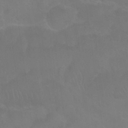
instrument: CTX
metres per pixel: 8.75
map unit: Nhu
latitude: 27.1781
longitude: -54.3845
